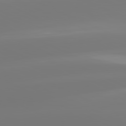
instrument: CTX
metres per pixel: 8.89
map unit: lApd
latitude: 81.5749
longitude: -149.0081
